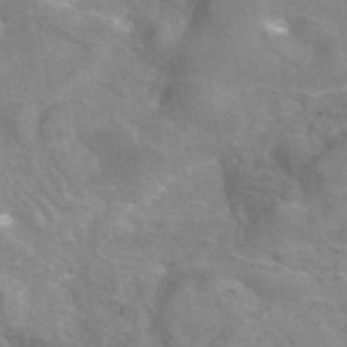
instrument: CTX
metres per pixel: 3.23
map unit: eAb
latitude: 45.7827
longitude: 115.9556
